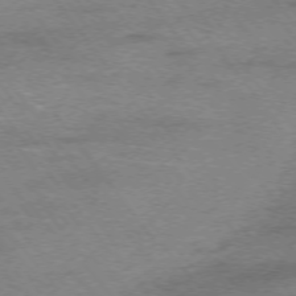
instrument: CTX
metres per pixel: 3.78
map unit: Ap
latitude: -75.6344
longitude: -71.8205
